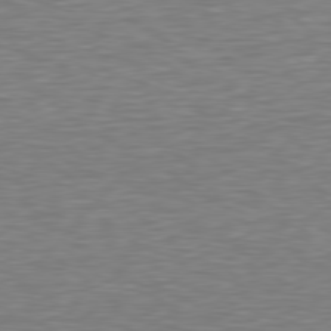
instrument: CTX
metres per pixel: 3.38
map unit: Hpe
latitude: 78.5735
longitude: -123.4048
